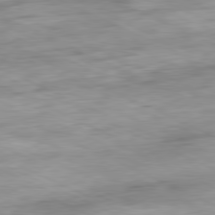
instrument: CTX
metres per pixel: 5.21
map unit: Ap
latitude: -81.3321
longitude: -87.8205
